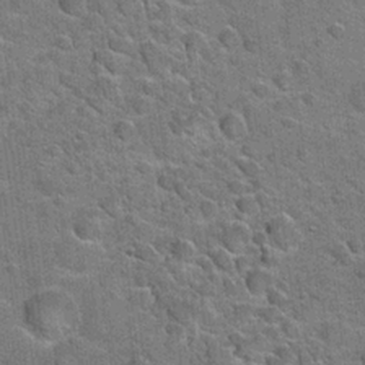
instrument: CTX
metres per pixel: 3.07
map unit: Hto
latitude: 20.9703
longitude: -49.4048
